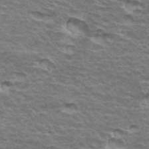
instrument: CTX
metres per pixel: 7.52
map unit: Hto
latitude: 34.9513
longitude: -42.7246
